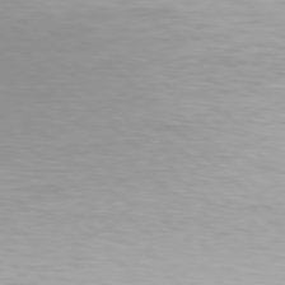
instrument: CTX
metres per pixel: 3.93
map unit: Hpe
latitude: 77.9150
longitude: -133.3671
